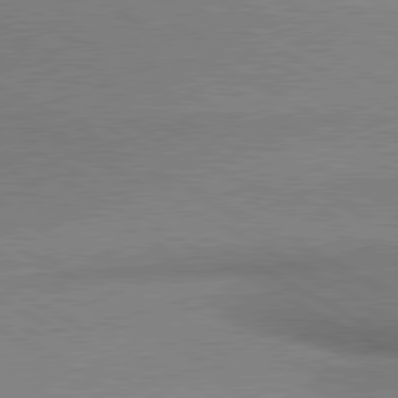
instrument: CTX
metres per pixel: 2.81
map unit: lApd
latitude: 80.5168
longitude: 165.6722
